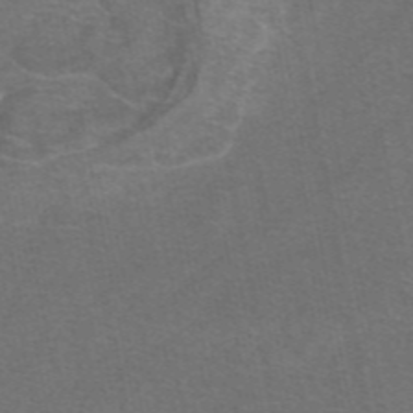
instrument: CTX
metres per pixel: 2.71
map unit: eAb
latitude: 47.9150
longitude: 105.2565
